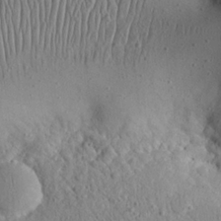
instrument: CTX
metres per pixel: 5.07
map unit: eHh
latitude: 23.8961
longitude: -67.5371
